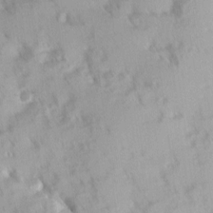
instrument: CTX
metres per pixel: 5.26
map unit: Ave
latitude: 9.8772
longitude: -103.0647
